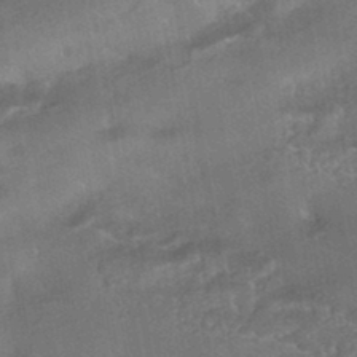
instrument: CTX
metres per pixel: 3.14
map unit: HNhu
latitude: -43.7477
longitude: 91.8990
